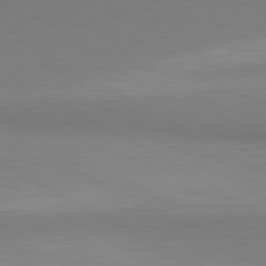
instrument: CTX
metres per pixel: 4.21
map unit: lApd
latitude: 81.1592
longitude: 159.9556
